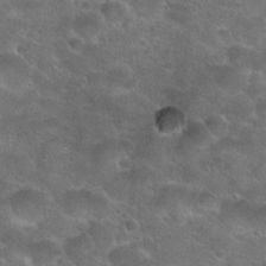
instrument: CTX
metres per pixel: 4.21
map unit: Hto
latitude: 23.6694
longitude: -49.5749
